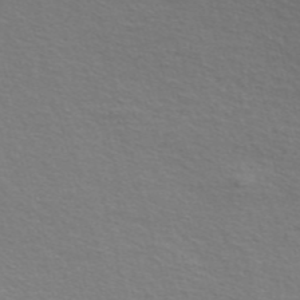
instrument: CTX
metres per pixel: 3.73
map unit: Nve
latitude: -56.5574
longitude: 53.4643
